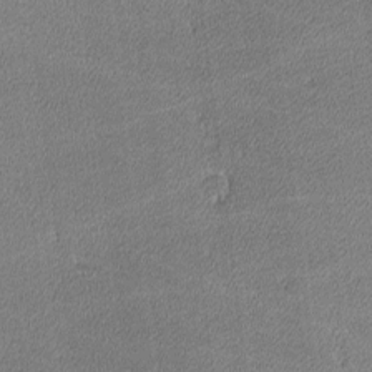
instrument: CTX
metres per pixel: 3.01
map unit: lHvf
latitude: -12.1795
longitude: -104.0444
